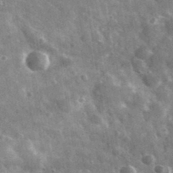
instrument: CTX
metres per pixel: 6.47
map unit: lHvf
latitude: 35.9906
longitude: -90.1389
